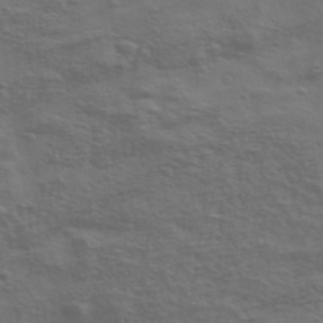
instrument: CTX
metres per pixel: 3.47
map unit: Ave
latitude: 39.7261
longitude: -113.8394
